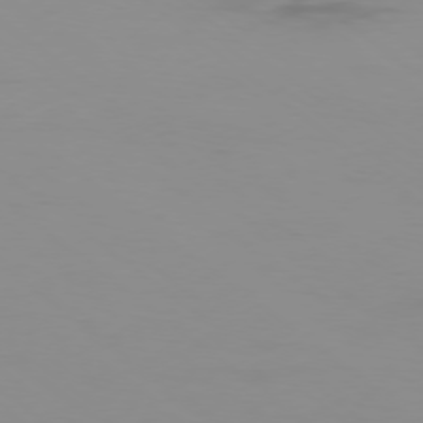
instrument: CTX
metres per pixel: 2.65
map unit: Ap
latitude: -77.9556
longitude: -94.7435
